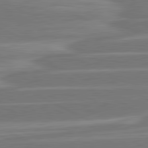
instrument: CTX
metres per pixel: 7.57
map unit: lApd
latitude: 81.3482
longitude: -129.2915
